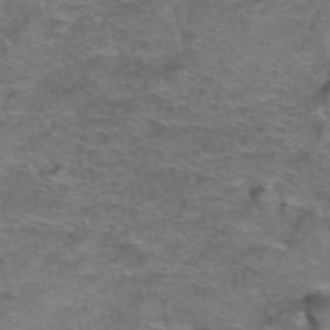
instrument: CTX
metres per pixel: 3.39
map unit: Hto
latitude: 38.7624
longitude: -41.5749
